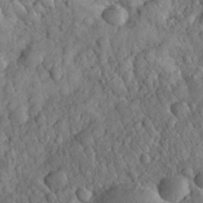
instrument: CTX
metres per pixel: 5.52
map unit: eHh
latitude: 32.4223
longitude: -65.8016
